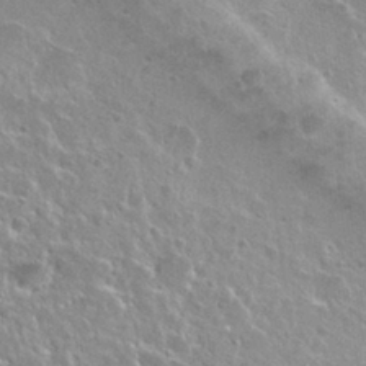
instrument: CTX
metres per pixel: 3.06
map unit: Nhu
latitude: 28.6490
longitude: -54.2522
